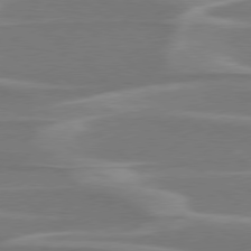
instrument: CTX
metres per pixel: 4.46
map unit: Hpe
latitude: 78.2145
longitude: -126.3845
